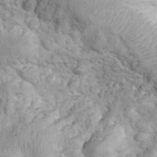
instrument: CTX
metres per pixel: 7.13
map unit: eHh
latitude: 31.9906
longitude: -65.0458
